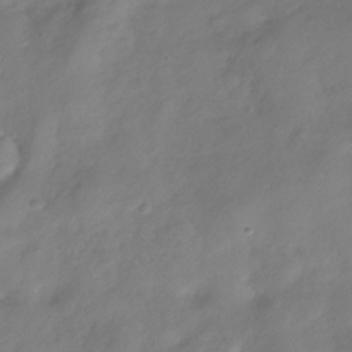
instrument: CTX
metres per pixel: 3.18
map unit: Hve
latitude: -32.1795
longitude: 94.5195
